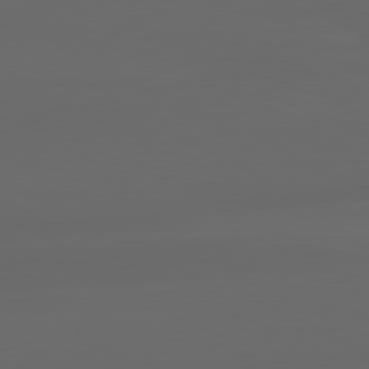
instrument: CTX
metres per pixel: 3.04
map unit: lApd
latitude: 80.3656
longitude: -116.1200
